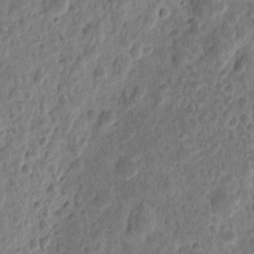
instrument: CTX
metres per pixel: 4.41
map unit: eHh
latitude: 9.6127
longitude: -73.8206
